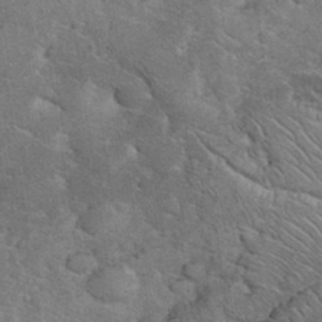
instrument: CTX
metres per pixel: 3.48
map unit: eHh
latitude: 36.1200
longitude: -65.0458
